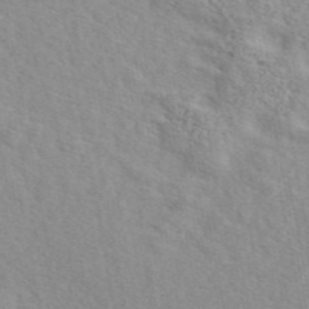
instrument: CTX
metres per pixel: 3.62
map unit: eAb
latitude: 48.5924
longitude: 120.1794
